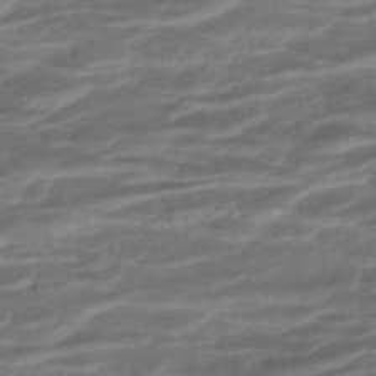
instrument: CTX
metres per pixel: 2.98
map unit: ANa
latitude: -45.0486
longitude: 104.9730
